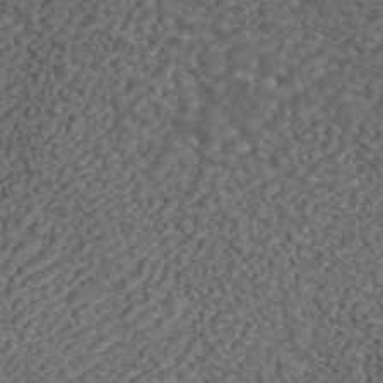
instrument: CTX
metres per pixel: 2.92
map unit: ANa
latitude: 44.6302
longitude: 38.8597
